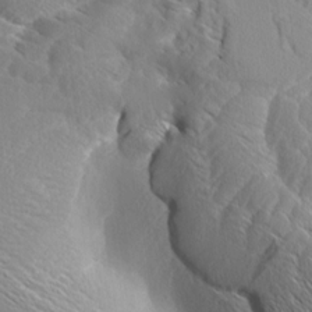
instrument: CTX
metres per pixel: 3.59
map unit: Aa
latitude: 9.2159
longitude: -135.2159
